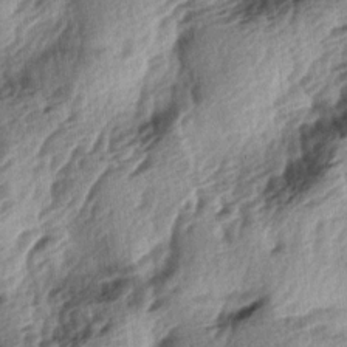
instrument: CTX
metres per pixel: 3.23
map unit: lAa
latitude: -4.8030
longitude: -124.0444
